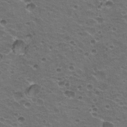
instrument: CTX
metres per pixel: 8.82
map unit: Hto
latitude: 20.3279
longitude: -32.1767
